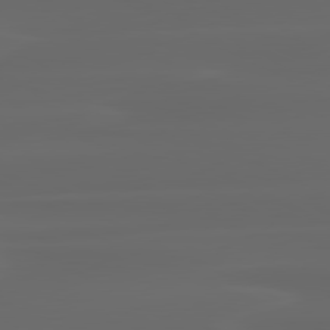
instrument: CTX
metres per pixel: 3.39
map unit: lApd
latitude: 80.3089
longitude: -116.2712
